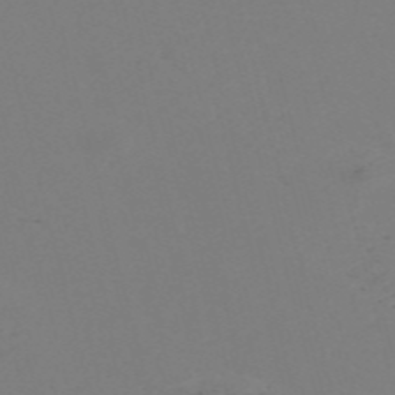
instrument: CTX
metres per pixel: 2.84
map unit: Nve
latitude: -57.1998
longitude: 53.3131
